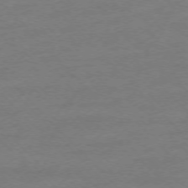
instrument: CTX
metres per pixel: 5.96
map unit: Ap
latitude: -75.0865
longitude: -78.3279
